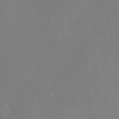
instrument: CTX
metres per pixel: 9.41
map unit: Ht
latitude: -7.1620
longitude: -37.2537
